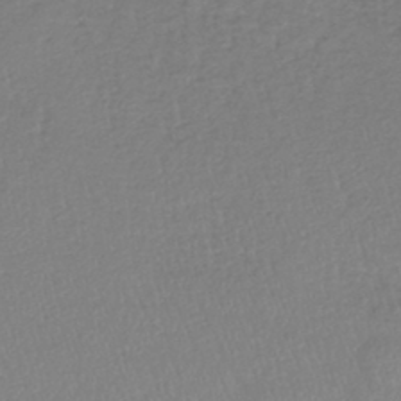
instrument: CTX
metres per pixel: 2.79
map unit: lHb
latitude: -42.1605
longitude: 74.4251
